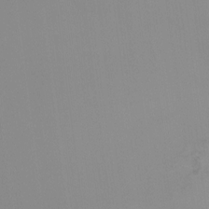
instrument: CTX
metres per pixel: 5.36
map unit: Ht
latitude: -16.2551
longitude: -47.4427
